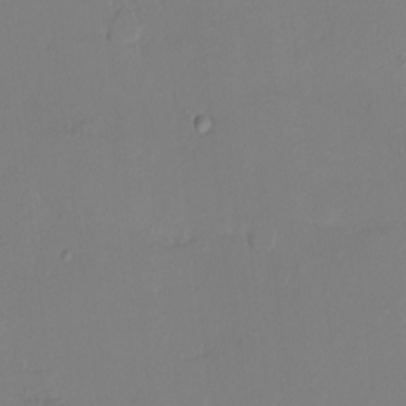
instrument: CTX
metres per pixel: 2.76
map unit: HNhu
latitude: 6.7435
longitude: 1.6344
